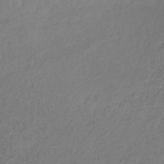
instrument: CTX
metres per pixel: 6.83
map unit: HNb
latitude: -33.1998
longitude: 56.3117
